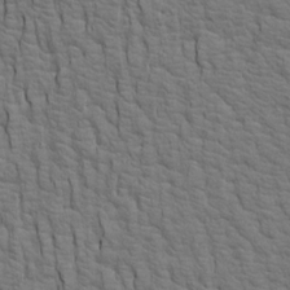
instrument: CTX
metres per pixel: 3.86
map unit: Aa
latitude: 19.7638
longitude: -141.8205
